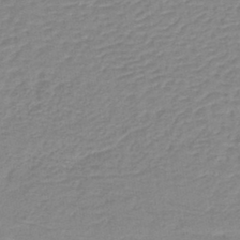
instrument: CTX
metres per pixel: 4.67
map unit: lHb
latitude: -40.9542
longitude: 53.5021
